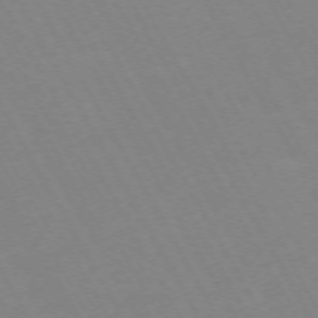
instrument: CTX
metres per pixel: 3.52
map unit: Hpe
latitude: -72.1606
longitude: 8.9353
